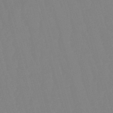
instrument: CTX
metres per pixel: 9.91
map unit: eHb
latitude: -50.6896
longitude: 75.8612
